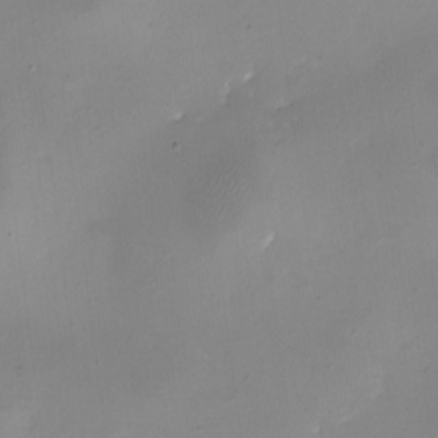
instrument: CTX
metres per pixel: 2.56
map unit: eHh
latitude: -5.6344
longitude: -78.1200
